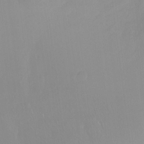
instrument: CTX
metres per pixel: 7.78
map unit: Ht
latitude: -14.7086
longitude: -43.4615
